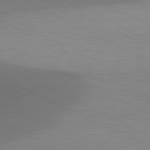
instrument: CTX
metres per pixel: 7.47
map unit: lApd
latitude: 81.0647
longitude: 139.4833
